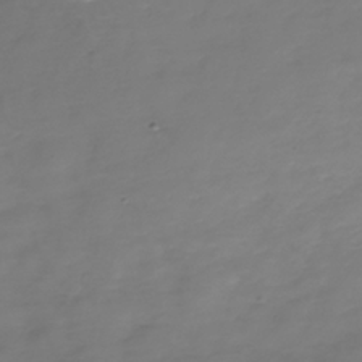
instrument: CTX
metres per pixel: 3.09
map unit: Nhe
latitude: -37.5777
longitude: -86.6301
